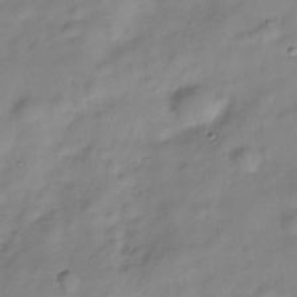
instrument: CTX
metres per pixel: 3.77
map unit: Hve
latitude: -29.1242
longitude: 93.7855
